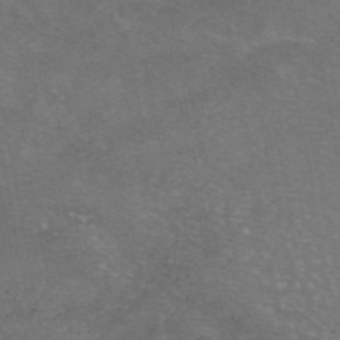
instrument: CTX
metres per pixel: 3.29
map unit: eAb
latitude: 46.7436
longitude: 106.1606
